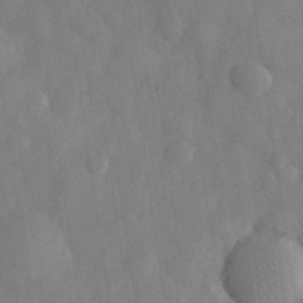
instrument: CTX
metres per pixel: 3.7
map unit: eHh
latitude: 30.9892
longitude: -71.2726
